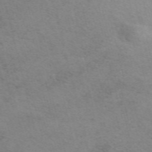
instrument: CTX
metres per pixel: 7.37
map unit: ANa
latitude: 51.6127
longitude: -71.4426
